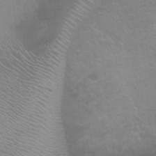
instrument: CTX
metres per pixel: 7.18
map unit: Ht
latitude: -0.9164
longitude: -17.2348
